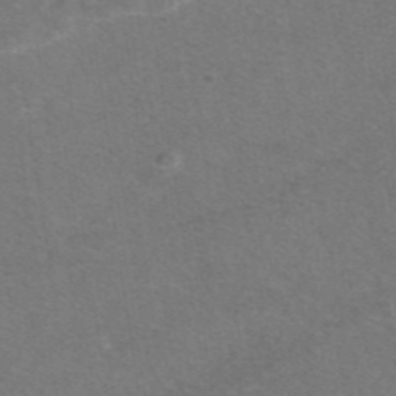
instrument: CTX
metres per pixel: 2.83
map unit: eAb
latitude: 47.5371
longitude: 115.2565
